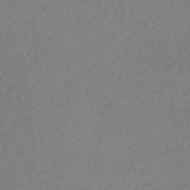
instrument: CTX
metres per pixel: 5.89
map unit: eHb
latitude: -30.6896
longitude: 66.9919
